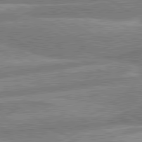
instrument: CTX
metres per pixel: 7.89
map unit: lApd
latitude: 80.5168
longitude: -170.2333
